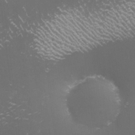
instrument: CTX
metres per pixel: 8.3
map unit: eHh
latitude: -4.5762
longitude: 19.2754
